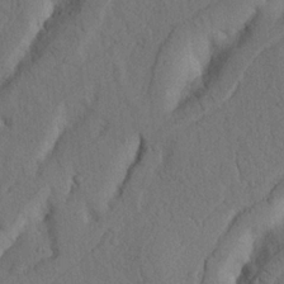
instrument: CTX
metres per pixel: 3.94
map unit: Nhu
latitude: 20.4601
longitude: -75.5182
